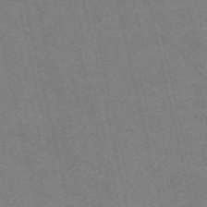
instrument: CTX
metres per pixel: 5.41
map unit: HNb
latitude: -54.9164
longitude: -38.3656
